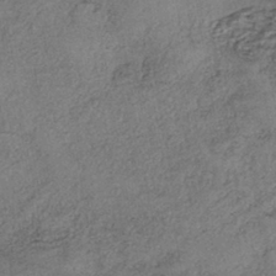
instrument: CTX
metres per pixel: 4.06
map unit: eHh
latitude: -42.4628
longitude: 120.3495
